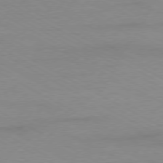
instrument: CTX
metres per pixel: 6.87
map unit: Ap
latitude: -77.7289
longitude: -73.5749
